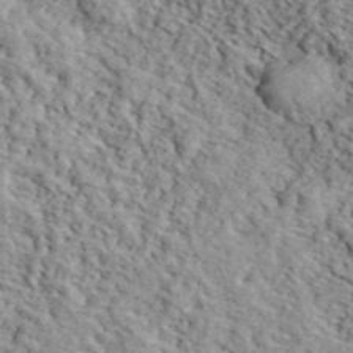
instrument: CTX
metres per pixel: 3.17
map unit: ANa
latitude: 40.9324
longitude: -86.3656
